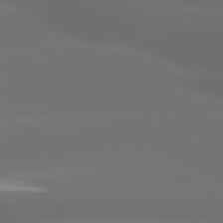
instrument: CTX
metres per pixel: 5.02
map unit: lApd
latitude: 80.4223
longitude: -145.7072
